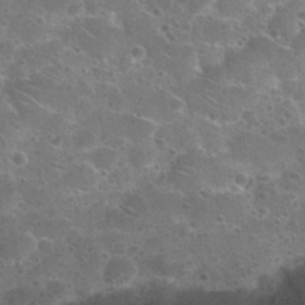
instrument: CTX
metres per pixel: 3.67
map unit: Nhu
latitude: 25.6693
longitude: -51.1403
